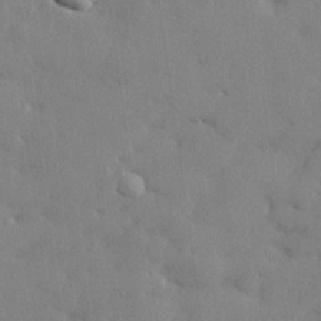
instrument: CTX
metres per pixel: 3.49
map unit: lHvf
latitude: 24.0822
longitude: 143.3698
